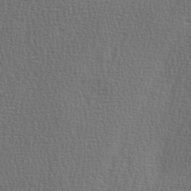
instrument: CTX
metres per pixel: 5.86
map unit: Ave
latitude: 3.1025
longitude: -111.2159
